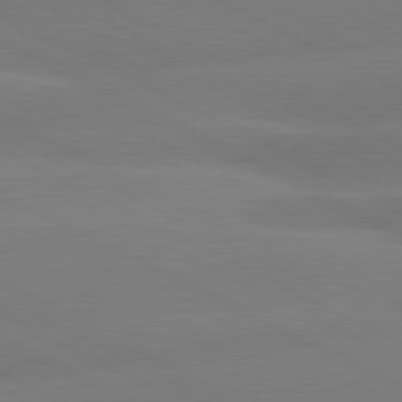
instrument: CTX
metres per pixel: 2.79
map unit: lApd
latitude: 81.0458
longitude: -154.1200
